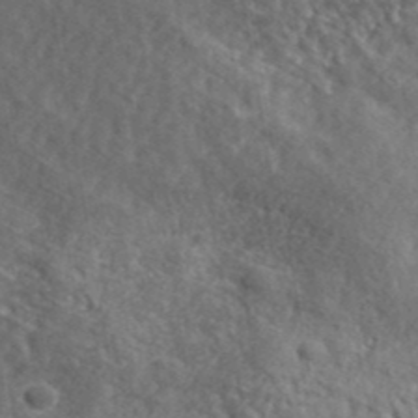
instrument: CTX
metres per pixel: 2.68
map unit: lHvf
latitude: 40.7813
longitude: -87.5182
